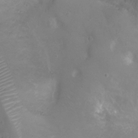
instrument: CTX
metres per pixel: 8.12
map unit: Ht
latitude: -7.6533
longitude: -19.2726
